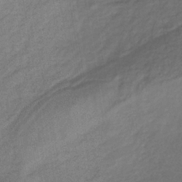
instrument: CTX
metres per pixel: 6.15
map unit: lHb
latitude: -37.3320
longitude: 71.4832
